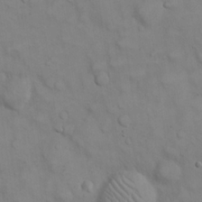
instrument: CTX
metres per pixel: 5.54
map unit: eHh
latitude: 22.6301
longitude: -62.2901
